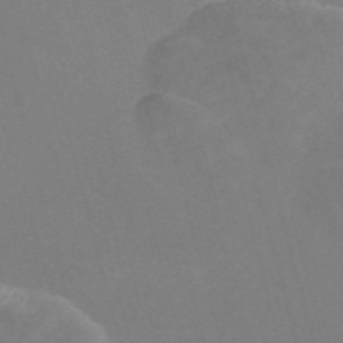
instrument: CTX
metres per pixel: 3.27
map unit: Nve
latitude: -58.0094
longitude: 57.2376
